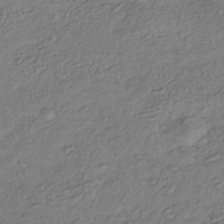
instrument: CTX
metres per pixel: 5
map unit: HNhu
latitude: -41.1242
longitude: 106.9920
